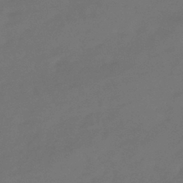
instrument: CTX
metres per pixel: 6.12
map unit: HNhu
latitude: -43.0864
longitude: 92.0661
